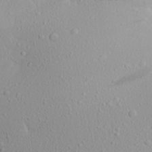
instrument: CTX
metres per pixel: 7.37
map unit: Aa
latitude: 18.8569
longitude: -147.7828
